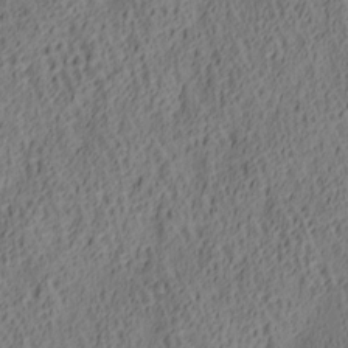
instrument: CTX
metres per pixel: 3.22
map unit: lAa
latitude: 5.3293
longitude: -116.9892
